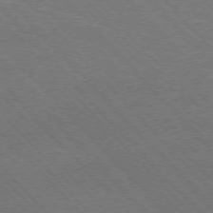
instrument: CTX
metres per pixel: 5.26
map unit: Hpe
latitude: -77.2376
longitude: -12.9136
